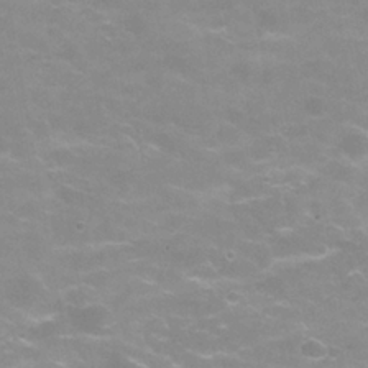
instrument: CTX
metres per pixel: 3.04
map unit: Hve
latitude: -30.0472
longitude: 95.2753
